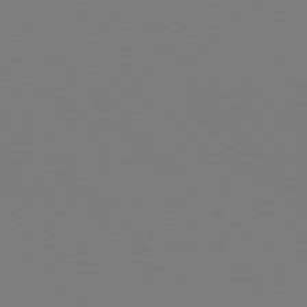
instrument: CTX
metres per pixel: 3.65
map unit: Hpe
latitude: 77.9717
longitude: 179.4265
